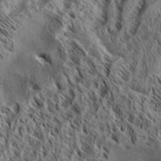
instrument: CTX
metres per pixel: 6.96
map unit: Aa
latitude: 33.5371
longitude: -137.5371
